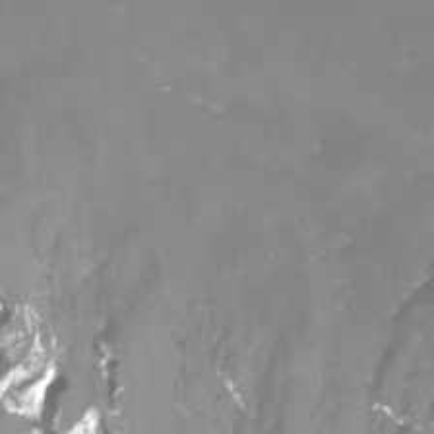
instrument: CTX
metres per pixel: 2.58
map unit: Htu
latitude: -12.6330
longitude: -47.0837
